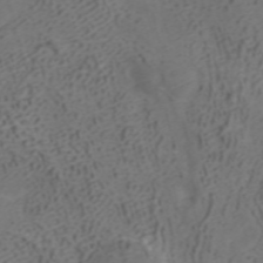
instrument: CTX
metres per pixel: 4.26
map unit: ANa
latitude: 42.3278
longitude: 33.5588
